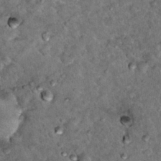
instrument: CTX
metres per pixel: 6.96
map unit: Hto
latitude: 15.7828
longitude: -35.5938
